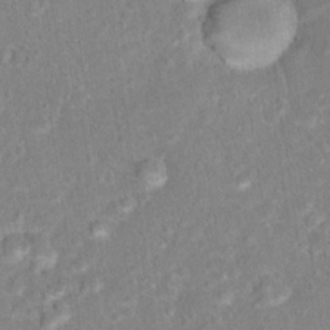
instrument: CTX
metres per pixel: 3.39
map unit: Hto
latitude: 16.1767
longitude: -41.6693
